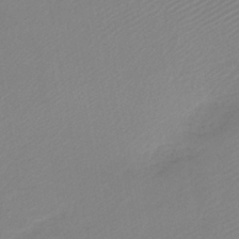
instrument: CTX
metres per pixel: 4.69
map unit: HNb
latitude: -45.1809
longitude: -42.9892
